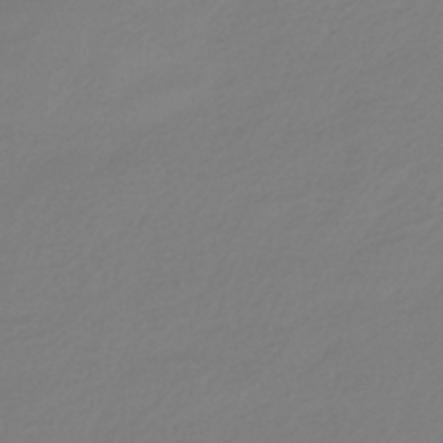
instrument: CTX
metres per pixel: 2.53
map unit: HNhu
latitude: -41.4265
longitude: 96.5574
